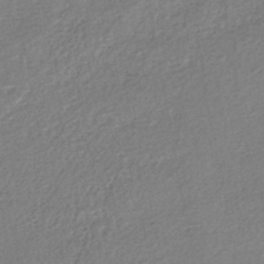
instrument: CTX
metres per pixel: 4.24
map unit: HNhu
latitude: -47.1242
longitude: 102.0472
